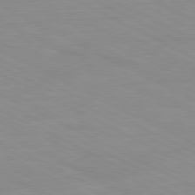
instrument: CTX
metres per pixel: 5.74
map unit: Ap
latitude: -81.0487
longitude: -92.5356
